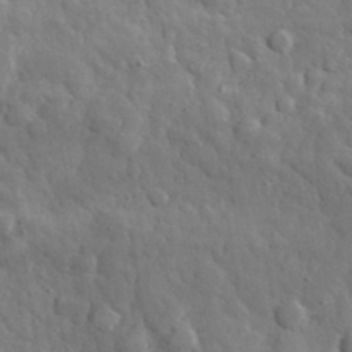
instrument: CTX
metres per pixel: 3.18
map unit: eHh
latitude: 33.0836
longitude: -70.7057
